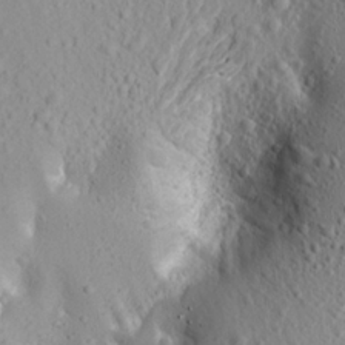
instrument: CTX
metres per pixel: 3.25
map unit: Aa
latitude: 20.2145
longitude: -143.4238
